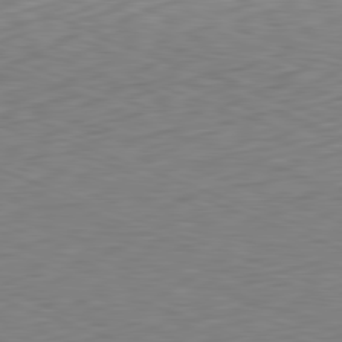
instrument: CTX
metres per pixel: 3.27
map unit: Hpe
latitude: -82.3306
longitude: 15.1620
